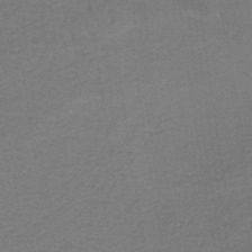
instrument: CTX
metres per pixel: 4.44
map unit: lHb
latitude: -38.2362
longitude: 60.7652
